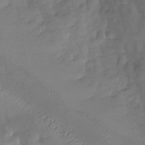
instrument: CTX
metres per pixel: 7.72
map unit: Nhu
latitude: -28.2740
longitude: -58.5735
